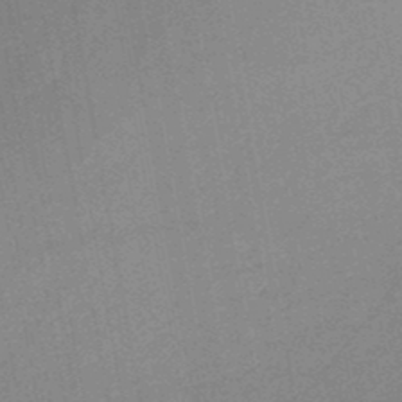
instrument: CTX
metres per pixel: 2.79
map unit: HNb
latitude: -47.4076
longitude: -39.8394
